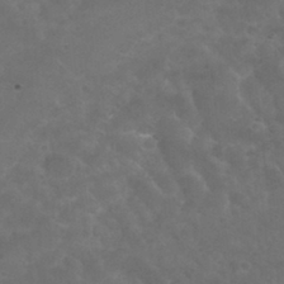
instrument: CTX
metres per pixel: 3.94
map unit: Nhu
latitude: 29.9528
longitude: -50.9324
